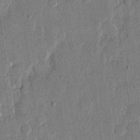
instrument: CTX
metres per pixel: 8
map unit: eHh
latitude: 13.6883
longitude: -68.4979
